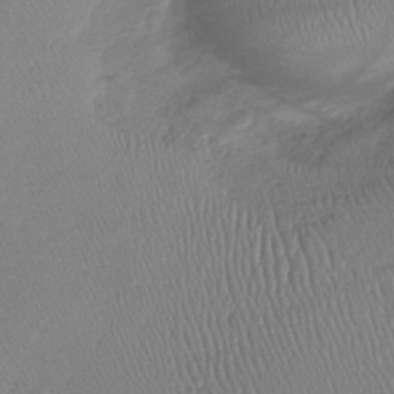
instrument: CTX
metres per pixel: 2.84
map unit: lHb
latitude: -37.6532
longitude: 68.1227
